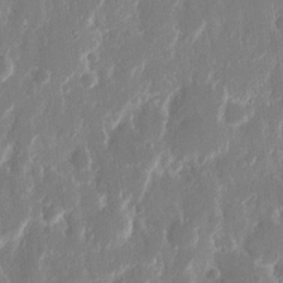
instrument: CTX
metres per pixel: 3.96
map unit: eHh
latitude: 12.7813
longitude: -71.9528
